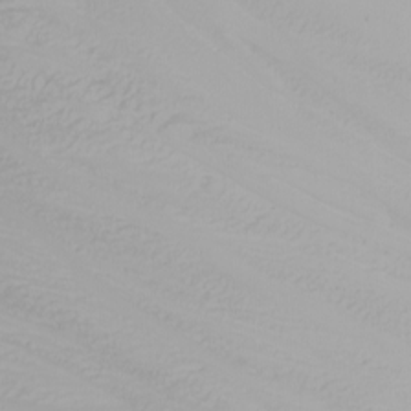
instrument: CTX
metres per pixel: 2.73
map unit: Nhu
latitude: -6.9919
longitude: -89.3482
